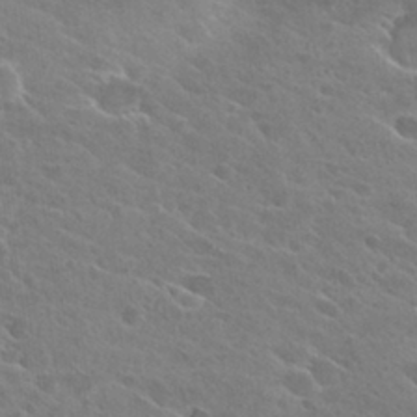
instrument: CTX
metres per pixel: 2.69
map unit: Hto
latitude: 26.3656
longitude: -41.4993
